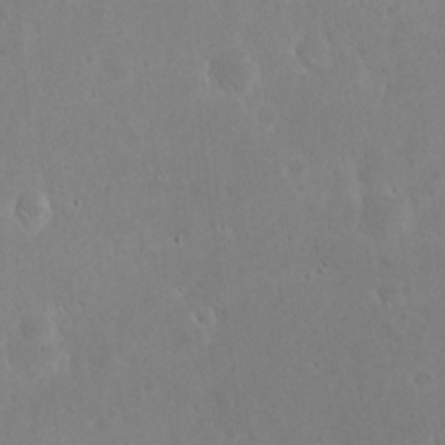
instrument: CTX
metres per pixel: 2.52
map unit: eHh
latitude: 22.4601
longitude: -58.0633
